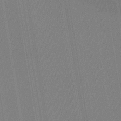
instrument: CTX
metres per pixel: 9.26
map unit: HNb
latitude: -33.5399
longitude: 54.7841
